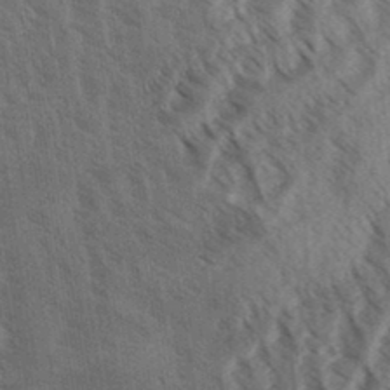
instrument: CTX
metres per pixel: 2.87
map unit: Aa
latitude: 31.9339
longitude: -139.1214
